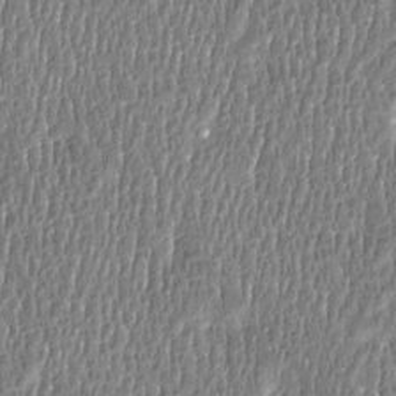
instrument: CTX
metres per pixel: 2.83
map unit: Htu
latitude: -4.2172
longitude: 176.0661
